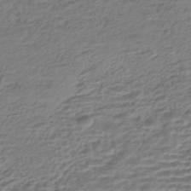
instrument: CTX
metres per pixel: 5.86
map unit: HNhu
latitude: -43.5777
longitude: 105.1620
